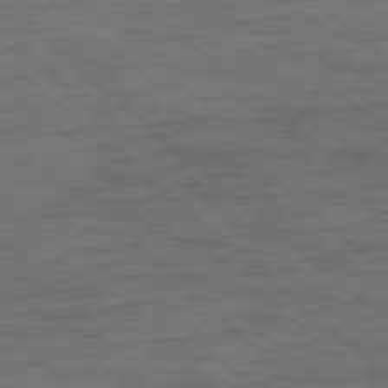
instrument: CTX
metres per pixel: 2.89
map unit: Ap
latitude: -78.4818
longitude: -50.6490
